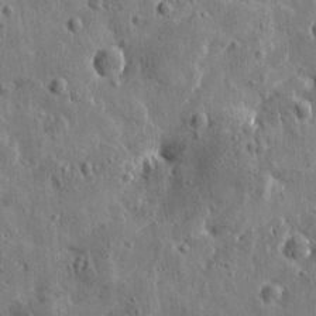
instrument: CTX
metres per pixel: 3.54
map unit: Htu
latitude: 0.4790
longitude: -178.1767
